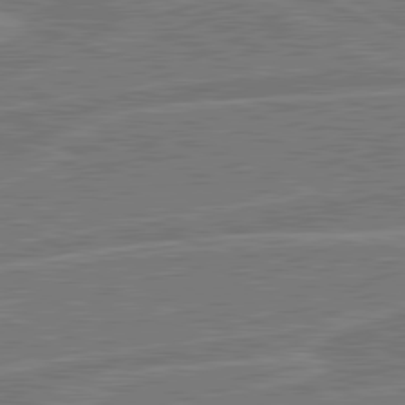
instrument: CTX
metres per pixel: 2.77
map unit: lApd
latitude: 81.1592
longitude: 124.0850
